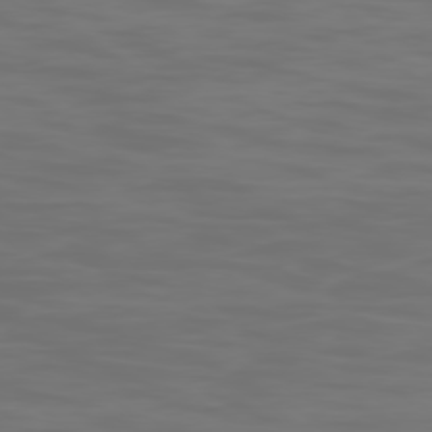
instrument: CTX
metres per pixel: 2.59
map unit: Ap
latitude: -79.1998
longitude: -95.2159
